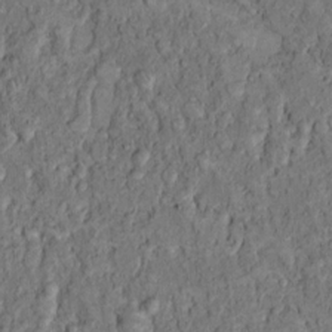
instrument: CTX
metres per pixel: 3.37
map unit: Hto
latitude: 10.4790
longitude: -59.9528
